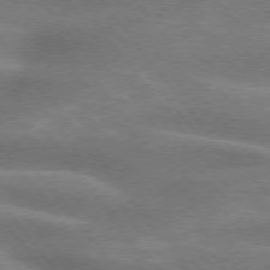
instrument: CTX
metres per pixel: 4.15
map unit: lApd
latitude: 74.6491
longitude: -58.6680
